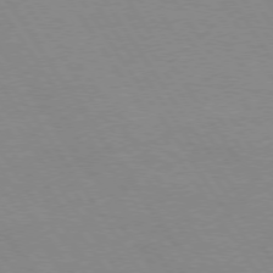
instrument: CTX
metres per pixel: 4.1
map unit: Hpe
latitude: 74.1767
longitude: -140.3656
